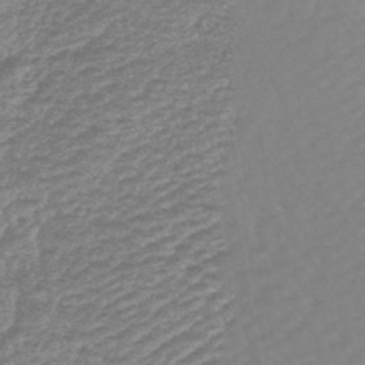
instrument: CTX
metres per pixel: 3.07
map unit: eHb
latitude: -44.2362
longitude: 81.2187
